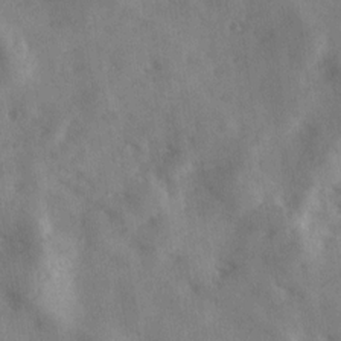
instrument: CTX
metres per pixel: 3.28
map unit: Ave
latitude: 18.1955
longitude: -131.2537
